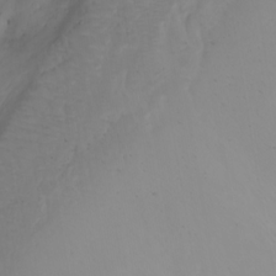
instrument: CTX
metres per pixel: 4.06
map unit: Nhu
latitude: -8.0661
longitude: -67.5749
